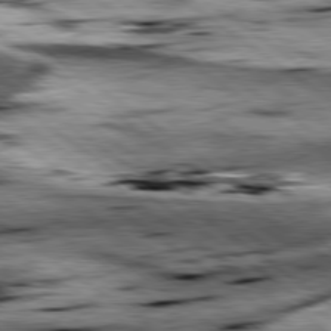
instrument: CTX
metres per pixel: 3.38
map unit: lApd
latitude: 79.3860
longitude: -48.7246
